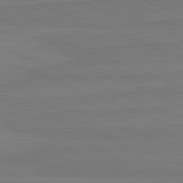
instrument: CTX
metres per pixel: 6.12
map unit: lApd
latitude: 81.8394
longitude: -179.8395
